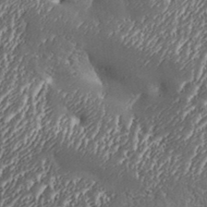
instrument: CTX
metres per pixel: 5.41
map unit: Aa
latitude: 33.2915
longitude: -134.6679
